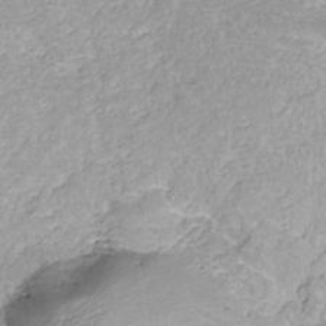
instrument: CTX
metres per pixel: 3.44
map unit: ANa
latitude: -36.4251
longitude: 94.9730
